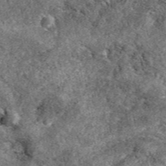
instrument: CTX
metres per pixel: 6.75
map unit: eAb
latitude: 38.4979
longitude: 110.1606
